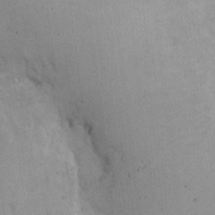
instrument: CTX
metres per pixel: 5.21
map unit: eHh
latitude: 10.1011
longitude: -63.0081
